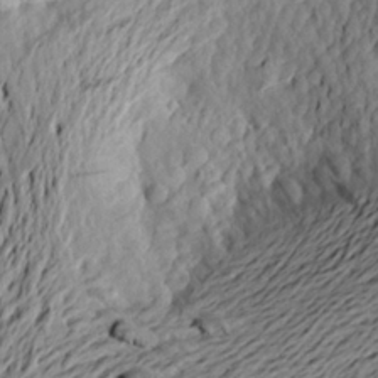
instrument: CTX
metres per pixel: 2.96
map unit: Aa
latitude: 21.4427
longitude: -149.0270
